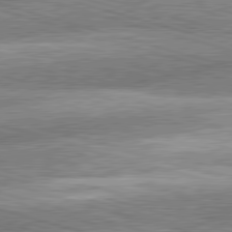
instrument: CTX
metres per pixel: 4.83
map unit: lApd
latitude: 81.3104
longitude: -163.0270
